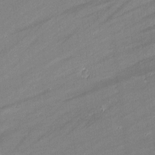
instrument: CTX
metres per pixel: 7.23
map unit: lAvf
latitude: -1.3699
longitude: -107.4237
